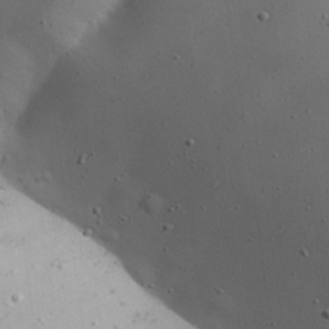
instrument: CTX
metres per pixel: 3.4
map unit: Nhu
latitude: 29.0647
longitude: -69.0081
